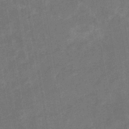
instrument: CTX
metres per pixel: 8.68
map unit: eHb
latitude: -33.8801
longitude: 74.3685
